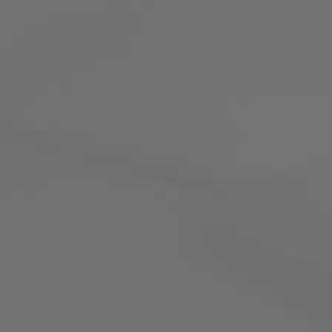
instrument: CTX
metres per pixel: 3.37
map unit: lApd
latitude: 79.1592
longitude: 177.2187
